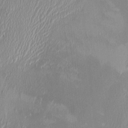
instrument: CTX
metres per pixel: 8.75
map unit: HNhu
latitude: 1.5371
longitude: -6.4223
